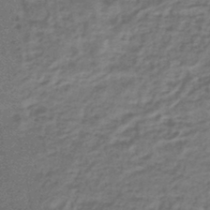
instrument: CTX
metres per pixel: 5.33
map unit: HNhu
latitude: -45.4077
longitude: 99.7100
